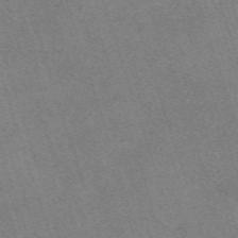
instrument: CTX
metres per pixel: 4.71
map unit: eHh
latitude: -62.5951
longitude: 50.0661
